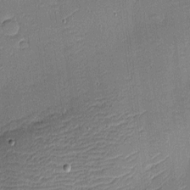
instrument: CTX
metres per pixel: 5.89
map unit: eHh
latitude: -4.2928
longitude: -82.5167
